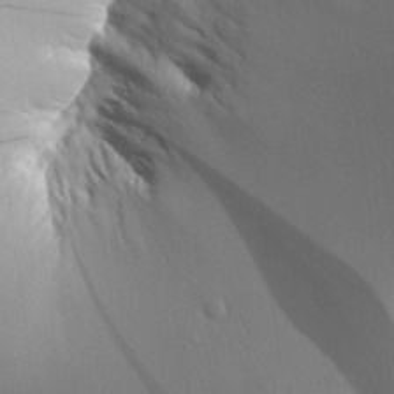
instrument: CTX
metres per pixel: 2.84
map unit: Aa
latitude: 25.7071
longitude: -144.2711
